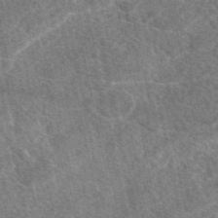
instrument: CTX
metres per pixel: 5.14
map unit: eAb
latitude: 47.9150
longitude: 117.8800
